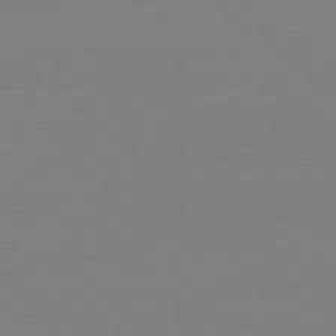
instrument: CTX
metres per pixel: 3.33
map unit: Ap
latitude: -78.5007
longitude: -95.1026
